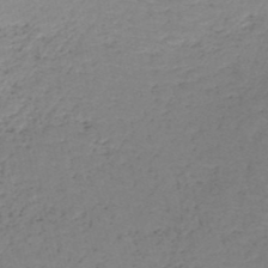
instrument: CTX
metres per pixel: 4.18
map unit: HNb
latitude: -49.8801
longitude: -51.1970
